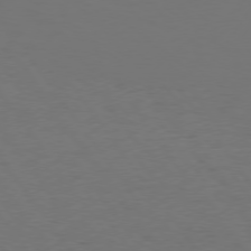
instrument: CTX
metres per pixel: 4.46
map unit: Hpe
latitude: 75.1781
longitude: -130.4034
